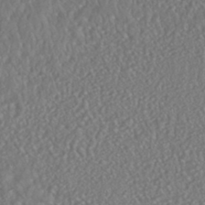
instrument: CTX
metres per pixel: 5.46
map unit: HNhu
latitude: -46.5384
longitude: 104.4251
